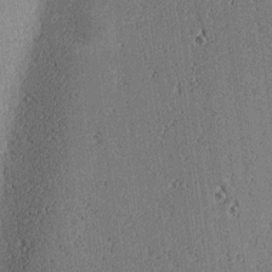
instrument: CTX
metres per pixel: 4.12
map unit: lAa
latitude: 11.8017
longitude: -109.0458
